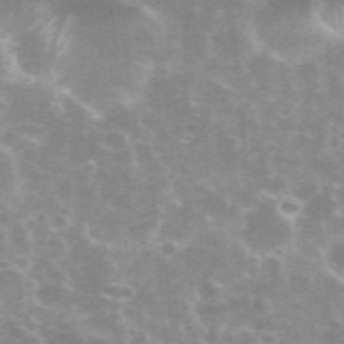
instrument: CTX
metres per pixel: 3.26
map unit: eHh
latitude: 35.9150
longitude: -59.5749
